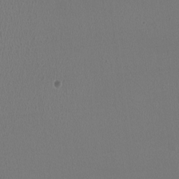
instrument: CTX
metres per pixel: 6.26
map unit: HNhu
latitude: -1.1054
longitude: -0.6490
